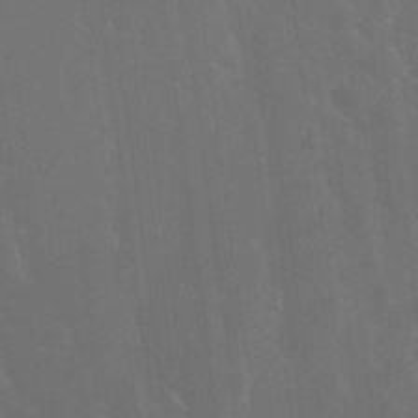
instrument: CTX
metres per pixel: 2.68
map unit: Nhu
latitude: 23.7450
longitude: -61.9717
